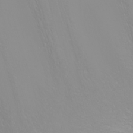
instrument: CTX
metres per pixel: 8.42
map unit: Nhu
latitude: -6.4251
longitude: -88.5546
